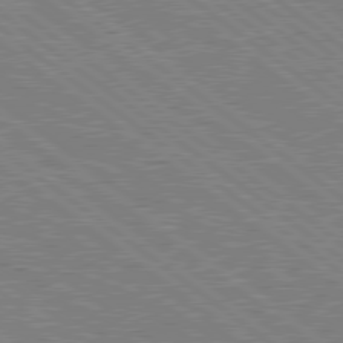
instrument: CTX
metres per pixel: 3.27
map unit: Hpe
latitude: 78.9136
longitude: -168.8758
